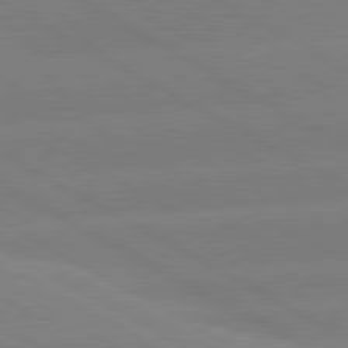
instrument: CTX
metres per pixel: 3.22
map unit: lApd
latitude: 80.8758
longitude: -152.8758
